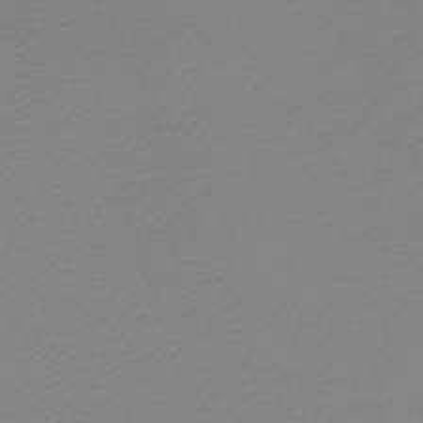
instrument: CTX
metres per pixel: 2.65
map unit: lHb
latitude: -45.8045
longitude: 68.9163
